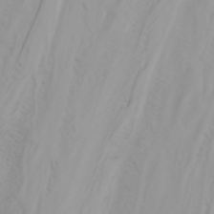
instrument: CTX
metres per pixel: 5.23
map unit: Aa
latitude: -3.3698
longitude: -71.0269
